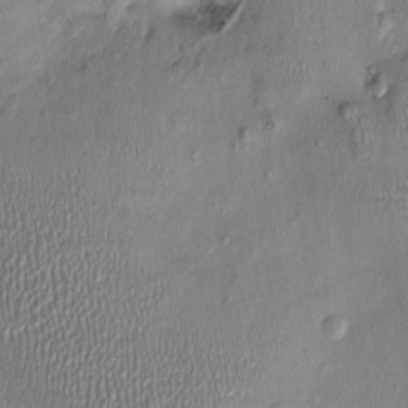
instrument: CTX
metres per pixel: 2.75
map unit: Nhu
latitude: -0.8408
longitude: -14.3468
